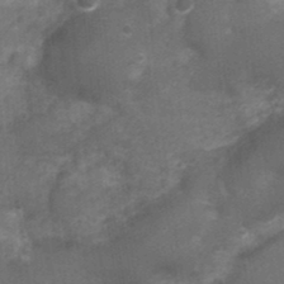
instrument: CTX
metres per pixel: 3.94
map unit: Nhu
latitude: 3.9528
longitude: -18.1766
